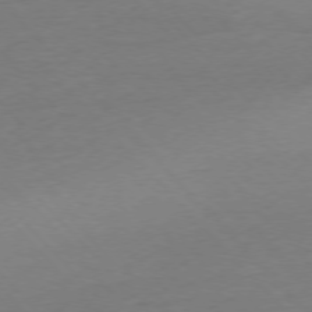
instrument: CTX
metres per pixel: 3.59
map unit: Ap
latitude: -76.9353
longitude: -93.0269
